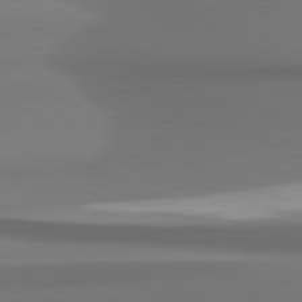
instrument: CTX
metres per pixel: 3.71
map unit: lApd
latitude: 81.4426
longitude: 172.3684
